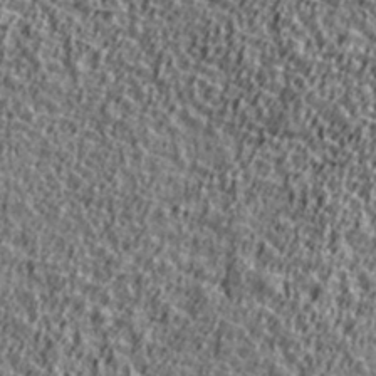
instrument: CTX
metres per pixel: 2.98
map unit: Ave
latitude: 41.9150
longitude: -112.4979
